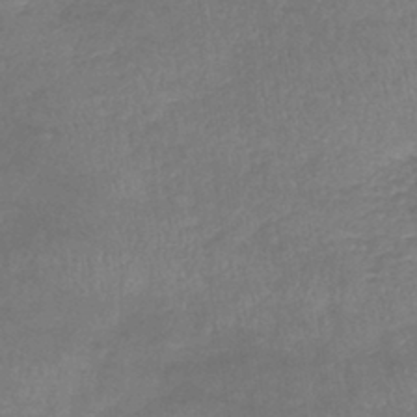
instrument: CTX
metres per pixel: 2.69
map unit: lHb
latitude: -41.2376
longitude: 73.9556
